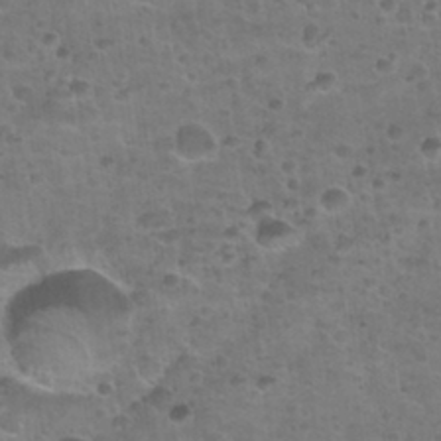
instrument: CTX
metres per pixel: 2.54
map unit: Nhu
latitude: 31.5371
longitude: -53.2159
